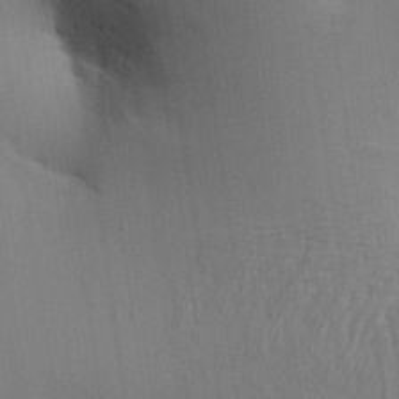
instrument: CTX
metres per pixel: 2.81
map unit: Aa
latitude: 26.7813
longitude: -130.1011
